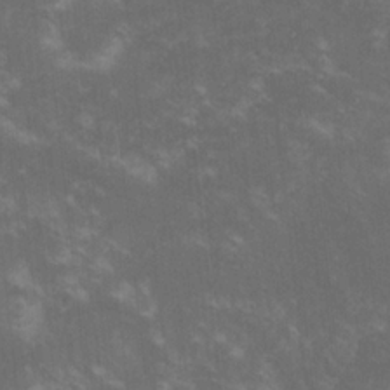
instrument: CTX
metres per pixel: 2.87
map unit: lHvf
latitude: -14.7652
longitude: -101.7072
